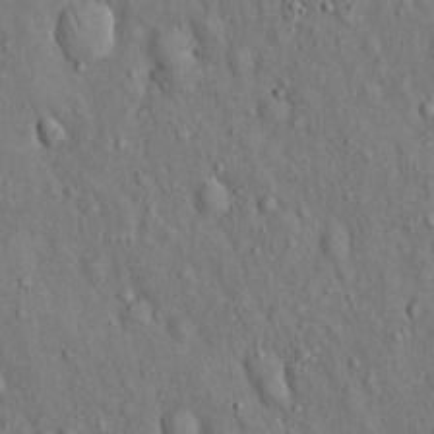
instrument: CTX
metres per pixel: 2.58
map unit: Hto
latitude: 14.8758
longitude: -58.5357
